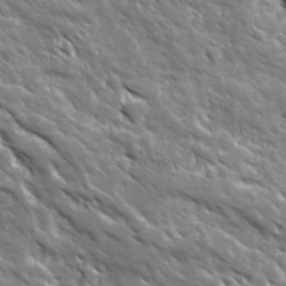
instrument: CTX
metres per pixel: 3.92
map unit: Ave
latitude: 19.8394
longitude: -135.7449
